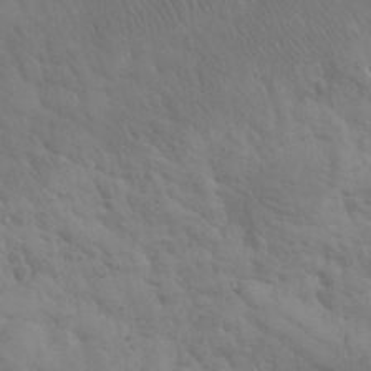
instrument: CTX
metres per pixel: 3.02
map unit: eHh
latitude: 31.3860
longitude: -67.7071
